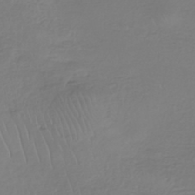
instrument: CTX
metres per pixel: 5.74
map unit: HNhu
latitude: -43.2942
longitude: 102.3495
